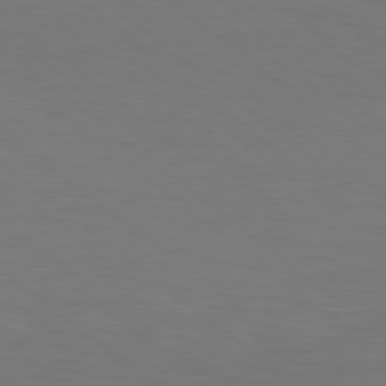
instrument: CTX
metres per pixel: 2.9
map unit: lApd
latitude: 78.7624
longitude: -176.9513
